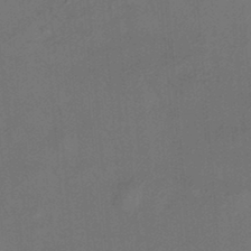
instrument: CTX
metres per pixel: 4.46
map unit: HNhu
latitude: 12.1578
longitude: 10.7274
